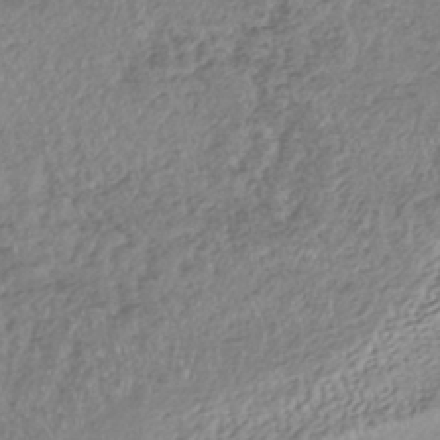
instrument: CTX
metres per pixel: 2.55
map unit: lHb
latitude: -39.4077
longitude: 68.2928
